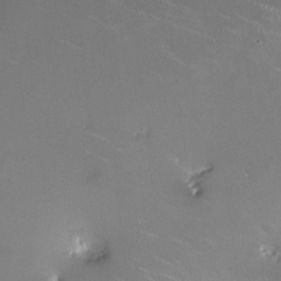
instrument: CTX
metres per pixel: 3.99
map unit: HNhu
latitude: 0.7246
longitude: -3.1403
